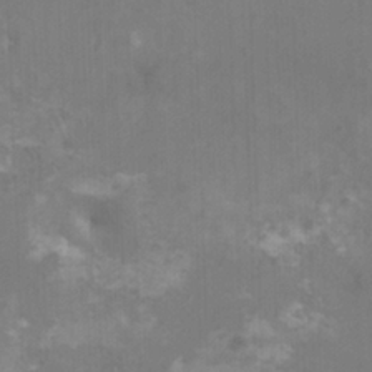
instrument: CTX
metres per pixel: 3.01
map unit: HNhu
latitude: 2.7246
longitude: -2.4790
